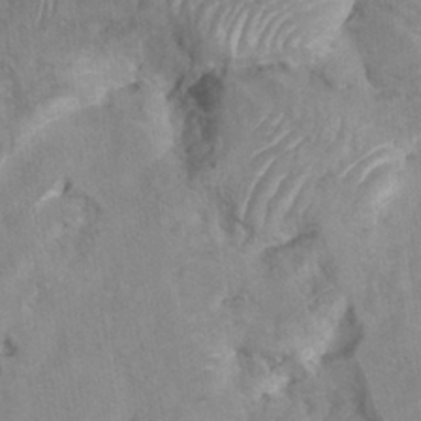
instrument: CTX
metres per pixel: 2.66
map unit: Hto
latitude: 7.5560
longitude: -34.3845
